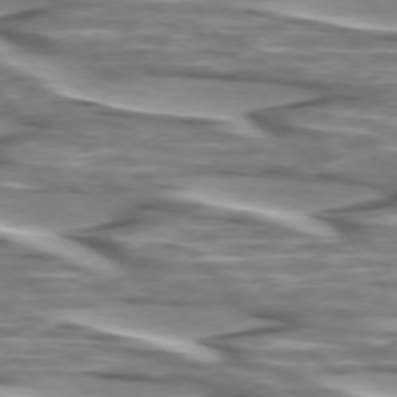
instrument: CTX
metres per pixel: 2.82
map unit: lApd
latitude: 74.3278
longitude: -57.7260
